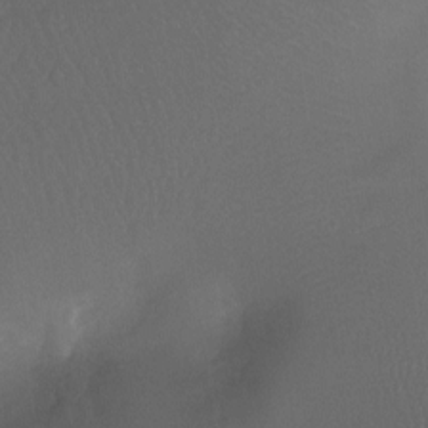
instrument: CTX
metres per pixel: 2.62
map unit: Ht
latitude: -11.8234
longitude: -44.2711
